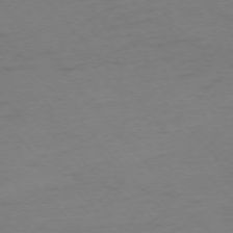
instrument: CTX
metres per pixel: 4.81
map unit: Ap
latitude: -75.7478
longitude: -71.1025
